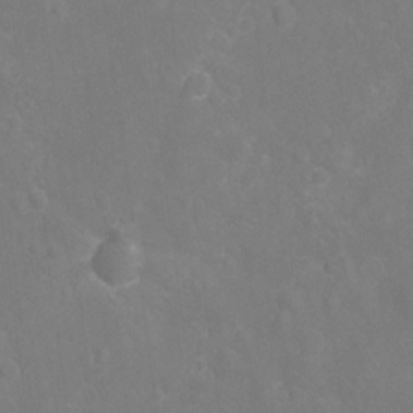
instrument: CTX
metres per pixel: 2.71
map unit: Ht
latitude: -11.2754
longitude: -24.2333
